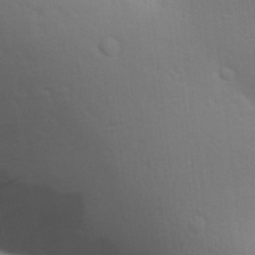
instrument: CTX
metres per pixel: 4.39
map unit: Aa
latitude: 27.0648
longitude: -136.7058
